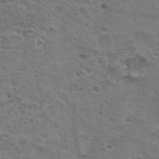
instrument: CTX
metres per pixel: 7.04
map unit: Hto
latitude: 22.6490
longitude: -42.5924
